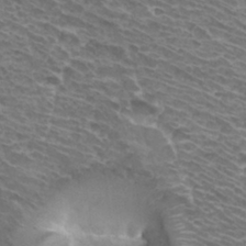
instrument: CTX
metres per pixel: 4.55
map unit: Hto
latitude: 31.7450
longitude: -41.8772
